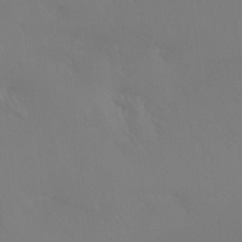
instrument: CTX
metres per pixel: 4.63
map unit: Ht
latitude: -15.1431
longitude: -48.0822
